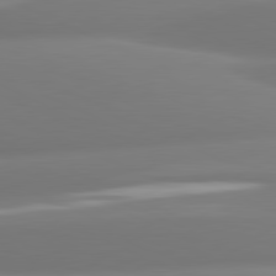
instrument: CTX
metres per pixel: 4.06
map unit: lApd
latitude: 81.1592
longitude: -160.7813
